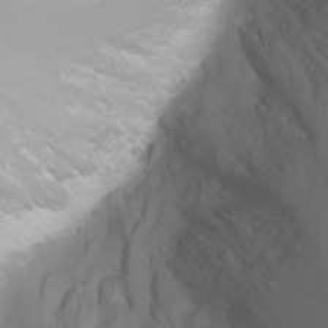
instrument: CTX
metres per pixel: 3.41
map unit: Nhu
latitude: -4.5007
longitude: -75.8017
